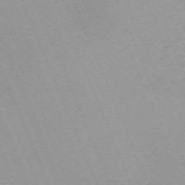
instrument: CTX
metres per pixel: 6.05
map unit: Nhu
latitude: -67.7855
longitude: 38.9920
